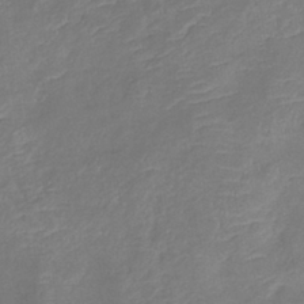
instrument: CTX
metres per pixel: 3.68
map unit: eHb
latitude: -38.7085
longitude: 75.7667
